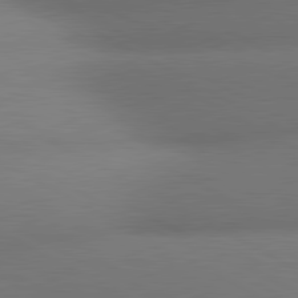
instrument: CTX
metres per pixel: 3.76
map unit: lApd
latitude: 80.9703
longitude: 133.3888
